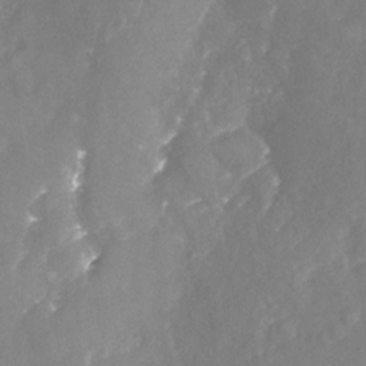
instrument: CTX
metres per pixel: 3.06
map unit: Nhu
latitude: -23.5399
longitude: -57.4426
